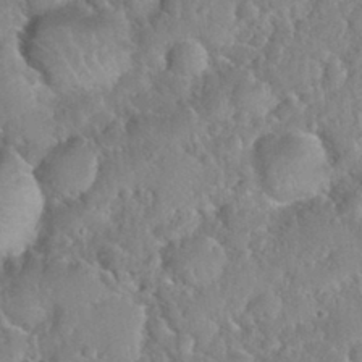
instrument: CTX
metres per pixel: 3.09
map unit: Nhu
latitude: 31.5371
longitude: -51.1970
